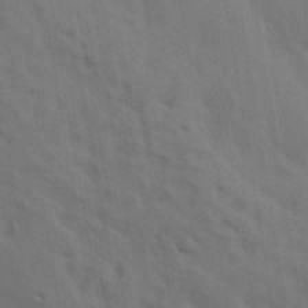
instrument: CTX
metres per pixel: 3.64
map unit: lAa
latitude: 19.1214
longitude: -139.0458
